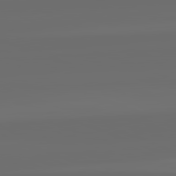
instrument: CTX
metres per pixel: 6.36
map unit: lApd
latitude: 82.3656
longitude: -164.4223
